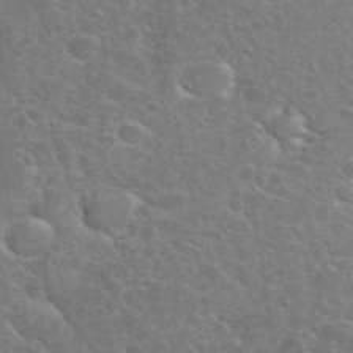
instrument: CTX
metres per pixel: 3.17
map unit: eHh
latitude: 36.2901
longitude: -61.7071
